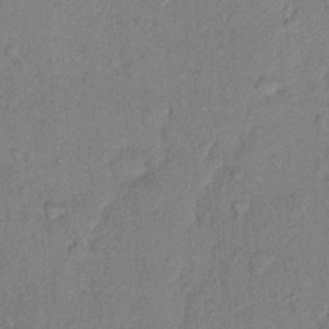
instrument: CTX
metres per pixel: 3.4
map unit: Hto
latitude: 10.4412
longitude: -61.7638
